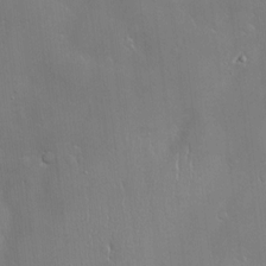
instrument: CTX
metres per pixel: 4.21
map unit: Hve
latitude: -10.3684
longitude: 173.8989
